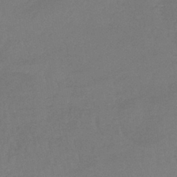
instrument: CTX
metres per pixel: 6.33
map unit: lHb
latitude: -40.5385
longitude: 66.0283
